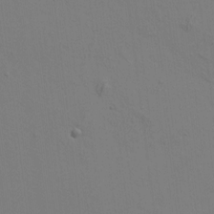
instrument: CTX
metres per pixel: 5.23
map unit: HNhu
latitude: 10.7246
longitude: 23.4266
